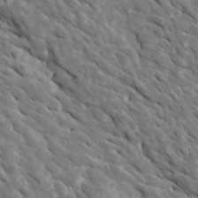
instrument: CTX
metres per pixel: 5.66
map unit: Htu
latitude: 1.7071
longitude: 142.8974
